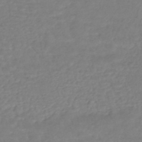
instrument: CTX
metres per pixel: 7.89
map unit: HNhu
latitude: -47.4076
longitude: 96.0661
